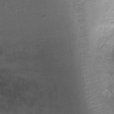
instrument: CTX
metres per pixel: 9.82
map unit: Ht
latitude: -3.9367
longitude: -28.4034
